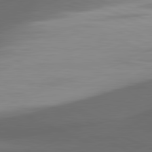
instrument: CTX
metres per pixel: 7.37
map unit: lApd
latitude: 81.5749
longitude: 133.1998
